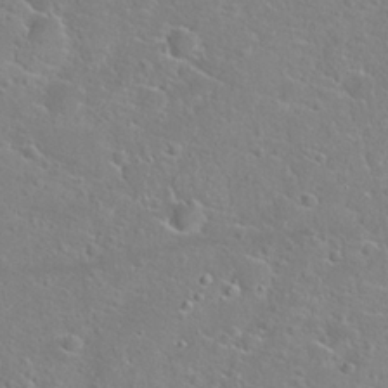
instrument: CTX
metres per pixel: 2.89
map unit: Hto
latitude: 22.7435
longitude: -45.0269
